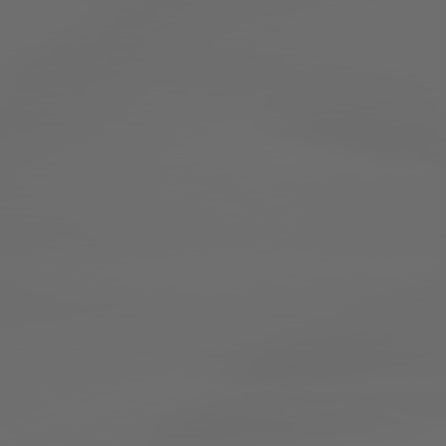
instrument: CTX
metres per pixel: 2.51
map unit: lApd
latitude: 79.4616
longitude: -139.9150
